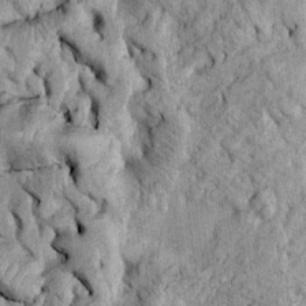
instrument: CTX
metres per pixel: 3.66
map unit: Htu
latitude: -5.1998
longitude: 157.1431
